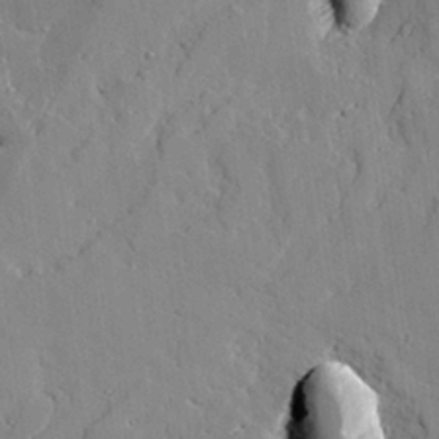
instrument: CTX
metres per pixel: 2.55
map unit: lAvf
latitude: 26.2712
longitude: -110.3845
